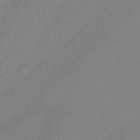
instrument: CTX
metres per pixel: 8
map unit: eHh
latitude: -45.3699
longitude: -28.4034
